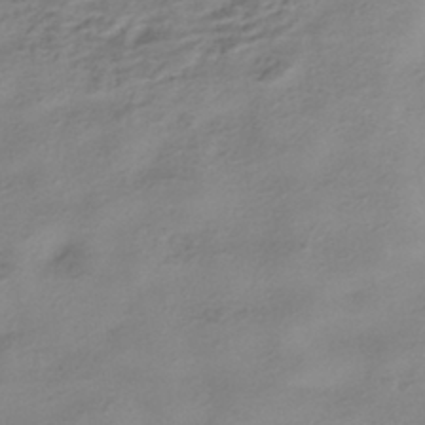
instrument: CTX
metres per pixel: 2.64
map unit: HNhu
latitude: -41.6533
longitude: 101.1053
